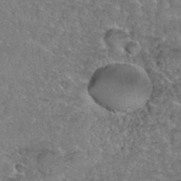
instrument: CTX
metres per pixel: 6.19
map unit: Hto
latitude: 36.3090
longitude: -47.7639
